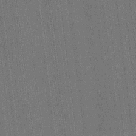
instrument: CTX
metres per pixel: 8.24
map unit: HNhu
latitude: 0.0633
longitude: -5.6505
